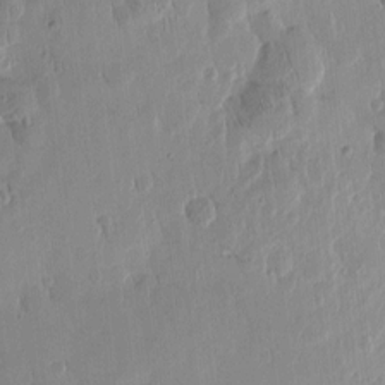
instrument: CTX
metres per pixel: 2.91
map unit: Htu
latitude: 1.7638
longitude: -177.9906
